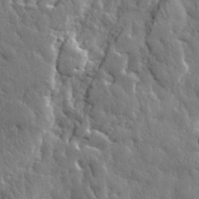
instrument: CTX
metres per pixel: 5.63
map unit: eHh
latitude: 32.6113
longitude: -79.4805
